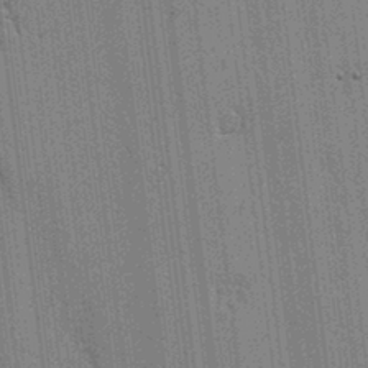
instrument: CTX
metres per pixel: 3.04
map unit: lAvf
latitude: -1.3888
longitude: -107.6316
